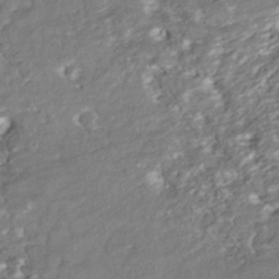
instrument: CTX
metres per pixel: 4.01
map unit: ANa
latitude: -42.6896
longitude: 107.5777
